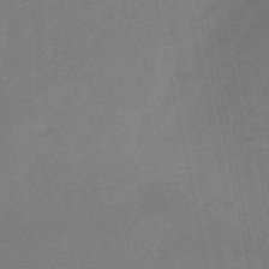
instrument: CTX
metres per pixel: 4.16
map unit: eHb
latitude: -50.8975
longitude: 78.1228
